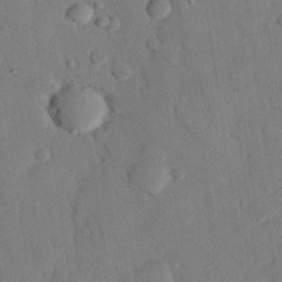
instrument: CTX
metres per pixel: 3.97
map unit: eHh
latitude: 27.2537
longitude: -79.2159
